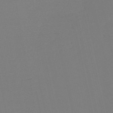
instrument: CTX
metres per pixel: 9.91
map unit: HNb
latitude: -54.5952
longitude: -39.2915
